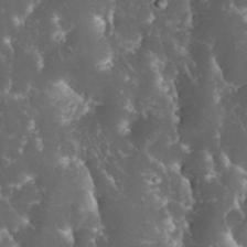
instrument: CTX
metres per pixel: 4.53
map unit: eHh
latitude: 34.7624
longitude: -64.4601
